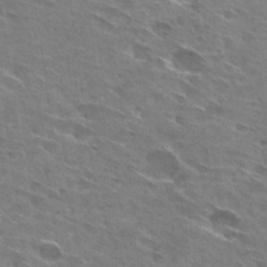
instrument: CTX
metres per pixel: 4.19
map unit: Hto
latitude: 29.6505
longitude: -44.6301
